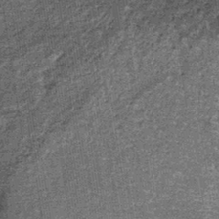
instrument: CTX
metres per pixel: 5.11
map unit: lHb
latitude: -39.5588
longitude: 66.6708
